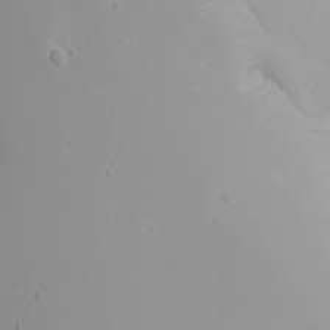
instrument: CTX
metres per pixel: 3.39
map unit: Nhu
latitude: -7.0486
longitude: -88.5357
